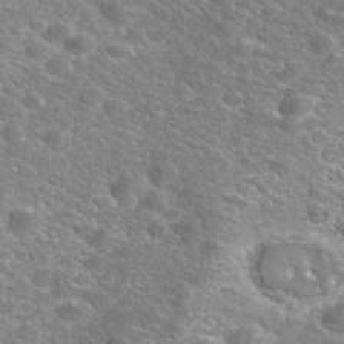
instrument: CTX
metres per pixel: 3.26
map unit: Nhe
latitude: -41.0108
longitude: -99.9528
